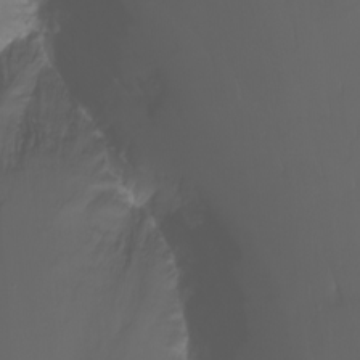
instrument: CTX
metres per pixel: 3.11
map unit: Nhu
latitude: -8.1795
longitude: -80.6301
